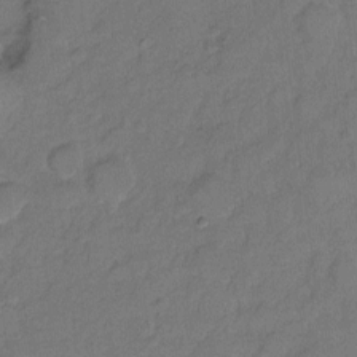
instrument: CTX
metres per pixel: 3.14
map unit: Hto
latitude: 5.3104
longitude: -61.1592
